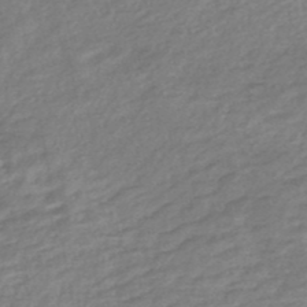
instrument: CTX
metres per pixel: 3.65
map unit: HNb
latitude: -49.1620
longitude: 58.6896
